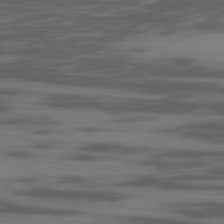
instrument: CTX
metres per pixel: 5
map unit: Ap
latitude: -80.0850
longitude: -102.8002
